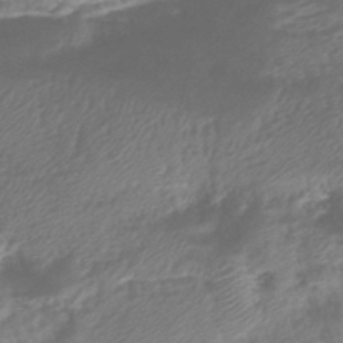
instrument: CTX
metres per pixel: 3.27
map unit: eHb
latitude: -40.6140
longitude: 78.9919
